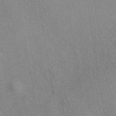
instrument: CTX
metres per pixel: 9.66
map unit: eAb
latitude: 40.3656
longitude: 106.2929
